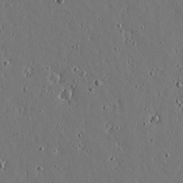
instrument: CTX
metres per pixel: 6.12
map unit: lAvf
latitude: 16.7624
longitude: -126.7246
